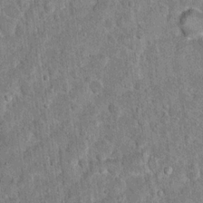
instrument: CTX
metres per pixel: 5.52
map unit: Hto
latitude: 14.5924
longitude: -34.4601
